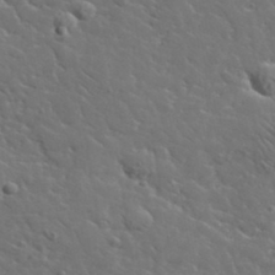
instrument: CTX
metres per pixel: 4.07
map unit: lHvf
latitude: 37.6316
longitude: -91.8961
